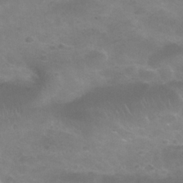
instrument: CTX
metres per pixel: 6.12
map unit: Nhu
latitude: 25.5371
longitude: -52.8380
